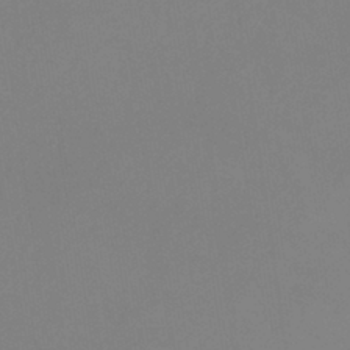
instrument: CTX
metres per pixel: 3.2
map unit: eHb
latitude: -38.0472
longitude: 75.2943
